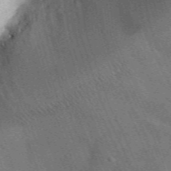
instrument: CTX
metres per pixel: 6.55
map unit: lHvf
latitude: 35.7638
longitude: -90.4601
